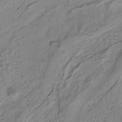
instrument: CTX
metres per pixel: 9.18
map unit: ANa
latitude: -38.9731
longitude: 95.4076
